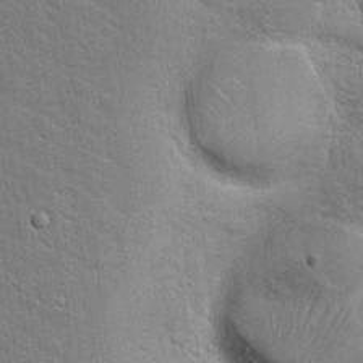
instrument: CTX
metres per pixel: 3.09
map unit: Hto
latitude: 18.3089
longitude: -51.9528
